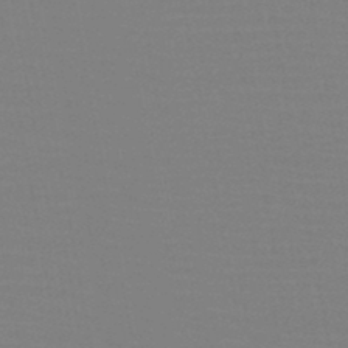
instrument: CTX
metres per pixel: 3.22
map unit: HNb
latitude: -46.6329
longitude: -43.2915
